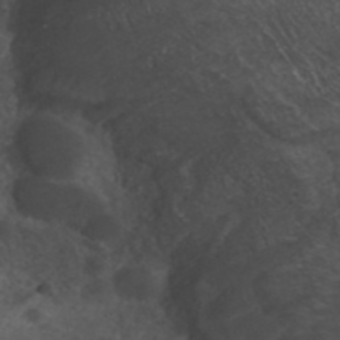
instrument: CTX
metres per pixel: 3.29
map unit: ANa
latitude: 43.4427
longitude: 23.6722
